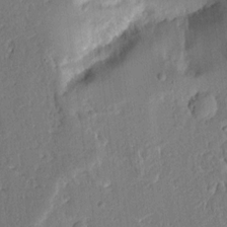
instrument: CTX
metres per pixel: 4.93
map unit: Aa
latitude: 13.7261
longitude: -139.8016
